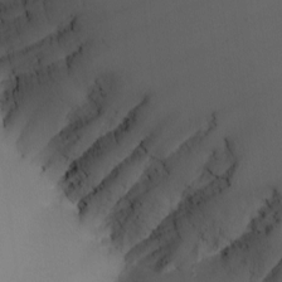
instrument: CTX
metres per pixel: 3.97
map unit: Nhu
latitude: -7.1809
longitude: -90.9325
